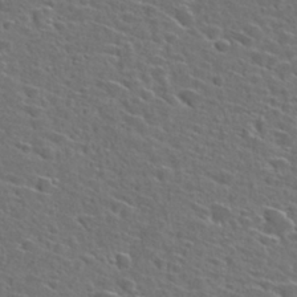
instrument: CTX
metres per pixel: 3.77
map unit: Hto
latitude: 27.3482
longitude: -47.0081
